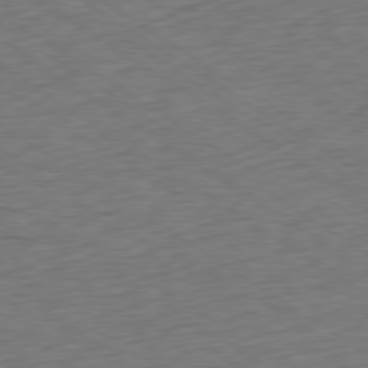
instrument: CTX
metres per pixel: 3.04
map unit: Hpe
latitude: -79.6721
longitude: 10.1039
